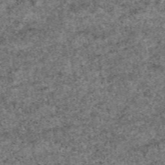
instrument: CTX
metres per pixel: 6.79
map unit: eAb
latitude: 49.3860
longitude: 108.1228
